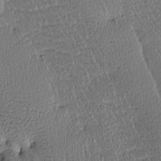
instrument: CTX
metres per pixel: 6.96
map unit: Htu
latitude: -3.6910
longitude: 176.4629
